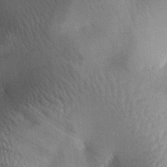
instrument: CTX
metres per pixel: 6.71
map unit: lAa
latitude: -6.1228
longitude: -127.0837
